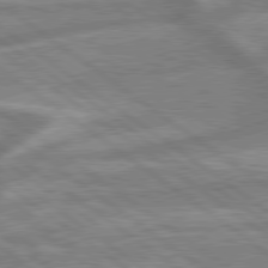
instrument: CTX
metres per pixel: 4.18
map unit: lApd
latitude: 79.4616
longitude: -170.9891
